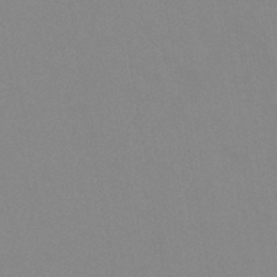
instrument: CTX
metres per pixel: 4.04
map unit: lHb
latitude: -40.2361
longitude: 76.9542
